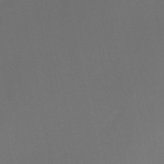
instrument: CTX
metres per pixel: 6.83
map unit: HNb
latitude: -51.8611
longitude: -46.8380
